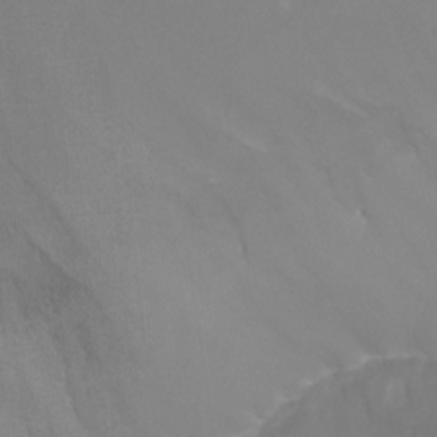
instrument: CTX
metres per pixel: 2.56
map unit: Nhu
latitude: -14.5007
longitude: -59.0459
